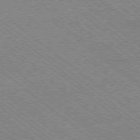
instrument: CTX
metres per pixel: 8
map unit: Ap
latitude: -78.9730
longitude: -65.0836
